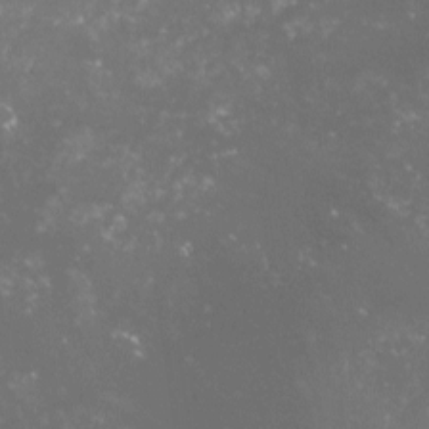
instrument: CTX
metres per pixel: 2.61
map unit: lHvf
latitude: -15.4266
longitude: -100.2712
